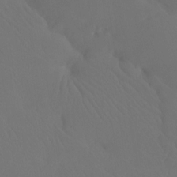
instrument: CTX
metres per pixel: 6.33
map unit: Htu
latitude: -13.8800
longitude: -47.5371
